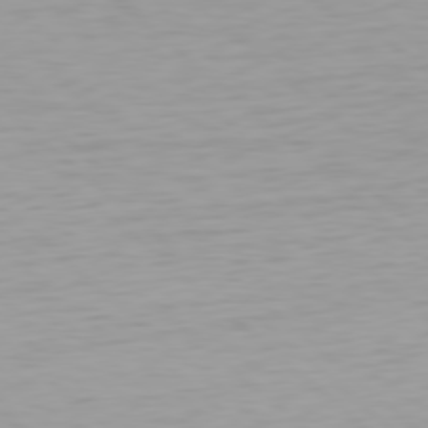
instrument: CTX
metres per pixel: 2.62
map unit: Hpe
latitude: 78.1767
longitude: -168.7624
